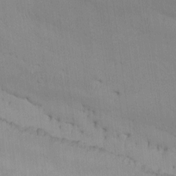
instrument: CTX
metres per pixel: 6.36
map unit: Htu
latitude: -7.0864
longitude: -68.4412
